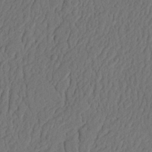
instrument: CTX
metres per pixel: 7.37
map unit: Nhu
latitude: 21.8395
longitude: -74.4412
